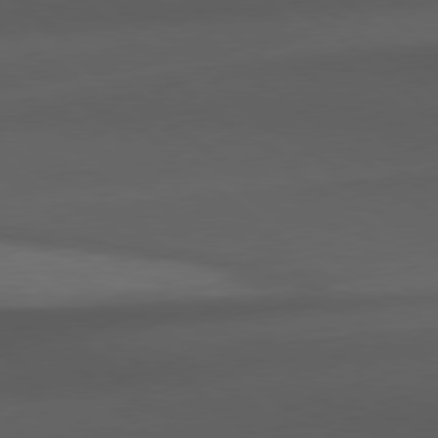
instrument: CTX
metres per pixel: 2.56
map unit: Hpe
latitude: 78.6113
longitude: -161.7072
